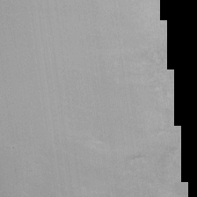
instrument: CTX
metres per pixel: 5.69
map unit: Nhu
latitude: -22.1606
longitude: -72.1956
